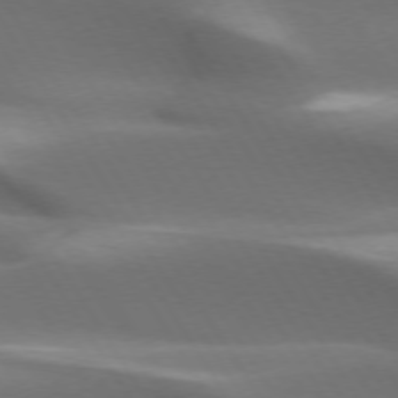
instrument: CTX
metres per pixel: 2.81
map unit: lApd
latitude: 73.6316
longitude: -52.0255
